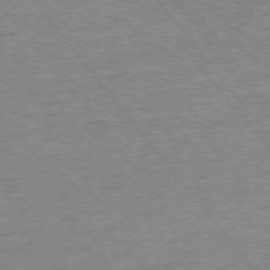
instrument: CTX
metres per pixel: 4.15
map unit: Ap
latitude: -75.7856
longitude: -82.1388
